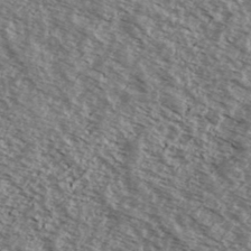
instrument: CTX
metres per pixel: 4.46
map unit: Ave
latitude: 38.6301
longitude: -109.8205
